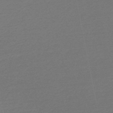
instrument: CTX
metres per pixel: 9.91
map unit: HNb
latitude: -48.7275
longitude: 60.5007
